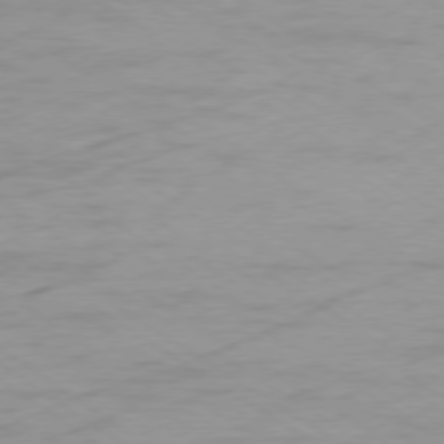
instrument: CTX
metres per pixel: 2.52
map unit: Ap
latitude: -76.6896
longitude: -75.6883
